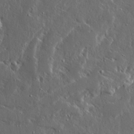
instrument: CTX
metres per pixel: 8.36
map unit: Ave
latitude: 14.7058
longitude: -138.3467
